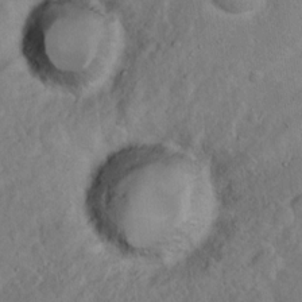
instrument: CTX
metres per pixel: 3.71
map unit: Nhu
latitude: 10.2523
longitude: -25.3292
